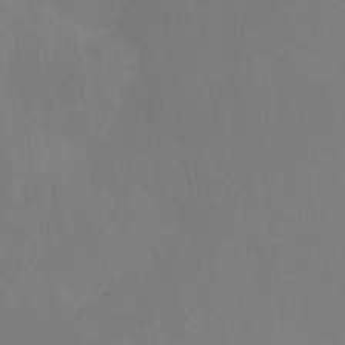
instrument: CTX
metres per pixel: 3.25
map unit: Hto
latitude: -10.7841
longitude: -40.2900
